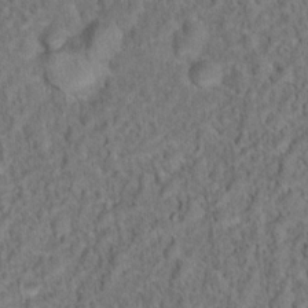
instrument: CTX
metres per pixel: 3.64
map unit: Ht
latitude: 15.1593
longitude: -37.9339
